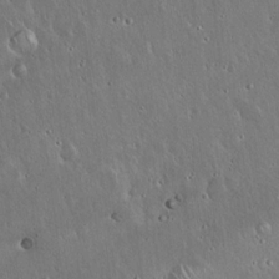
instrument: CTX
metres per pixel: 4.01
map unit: Hto
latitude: 17.4237
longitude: -57.2348
